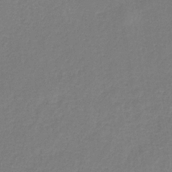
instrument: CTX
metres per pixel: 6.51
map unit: HNb
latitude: -34.3495
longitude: 55.0676
